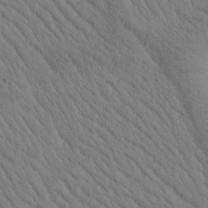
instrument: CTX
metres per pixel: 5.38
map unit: Htu
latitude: -0.7841
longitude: 172.2550
